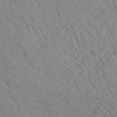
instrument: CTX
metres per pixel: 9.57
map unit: Ave
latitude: 20.6113
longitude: -140.1955
